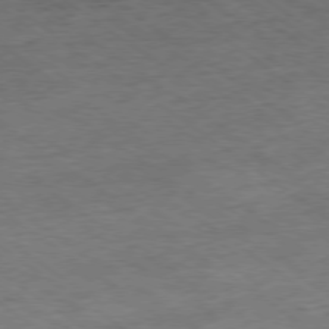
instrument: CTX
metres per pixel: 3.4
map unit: Hpe
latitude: -78.2928
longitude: -22.4601
